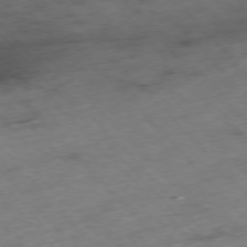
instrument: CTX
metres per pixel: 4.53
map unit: Hpe
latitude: -76.8030
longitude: -17.3482
